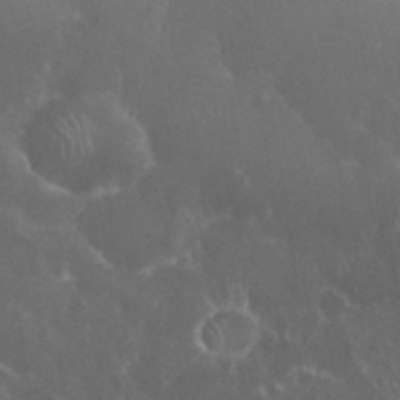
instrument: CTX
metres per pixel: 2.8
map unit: eHh
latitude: 32.8947
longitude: -61.3670
